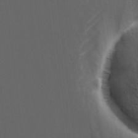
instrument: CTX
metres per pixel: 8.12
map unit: Ave
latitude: 1.8016
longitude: -112.7246
